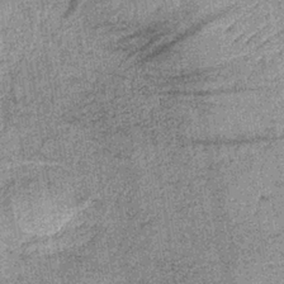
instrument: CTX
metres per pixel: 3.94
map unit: lHb
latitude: -36.3117
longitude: 64.1417
